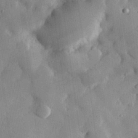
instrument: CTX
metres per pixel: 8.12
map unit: eHh
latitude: 29.8772
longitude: -79.1592
